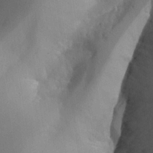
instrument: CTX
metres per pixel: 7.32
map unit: Aa
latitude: 25.6127
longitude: -131.1593
